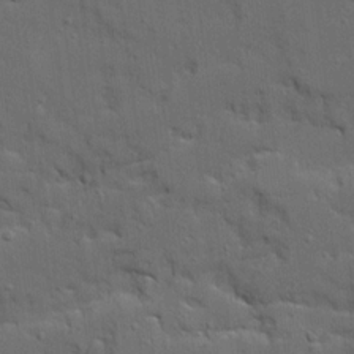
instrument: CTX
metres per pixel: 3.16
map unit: Ave
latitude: 19.0080
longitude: -128.5168
